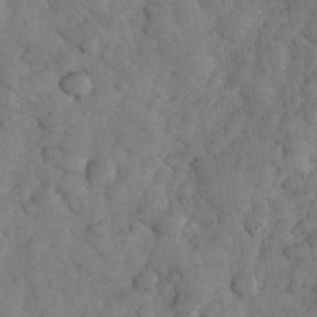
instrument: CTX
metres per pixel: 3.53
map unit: eHh
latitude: 32.4790
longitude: -69.2915
